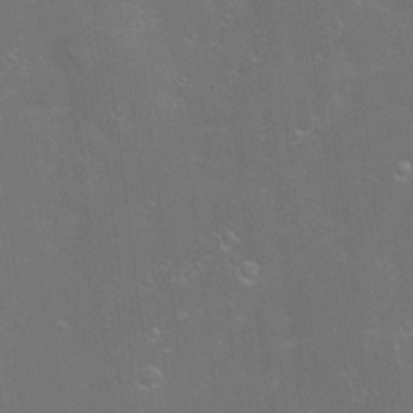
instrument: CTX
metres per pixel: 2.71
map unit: Hve
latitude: -11.2565
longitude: 174.7463
